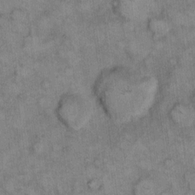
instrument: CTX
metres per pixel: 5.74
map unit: eHh
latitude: 9.2537
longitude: -63.7261
